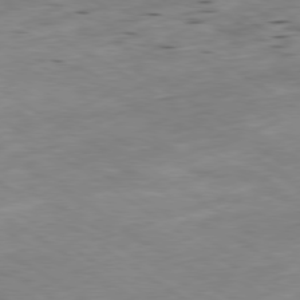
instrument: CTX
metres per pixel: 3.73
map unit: Ap
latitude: -79.8422
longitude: -91.2726
